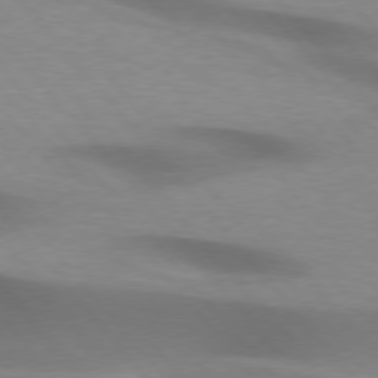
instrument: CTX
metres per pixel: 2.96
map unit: lApd
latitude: 75.9150
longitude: -60.9324
